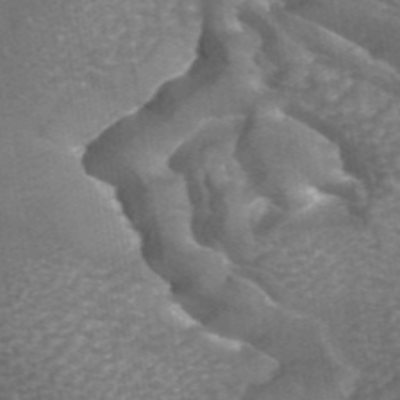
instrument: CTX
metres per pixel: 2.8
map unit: ANa
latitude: 44.1766
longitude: 25.9178
